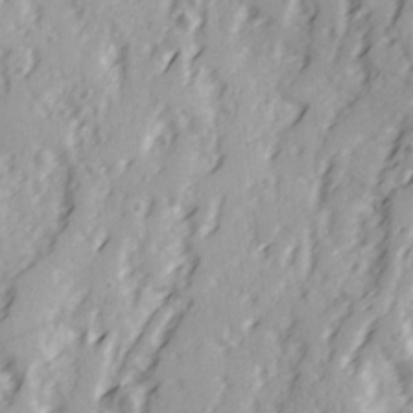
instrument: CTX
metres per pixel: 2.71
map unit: Ave
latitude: 21.7261
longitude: -131.6316
